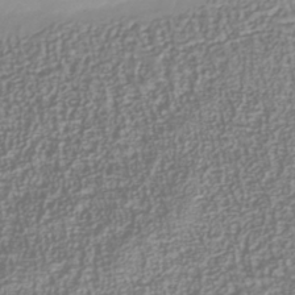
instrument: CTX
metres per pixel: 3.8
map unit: Nhu
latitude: -40.1795
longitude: -84.6680
